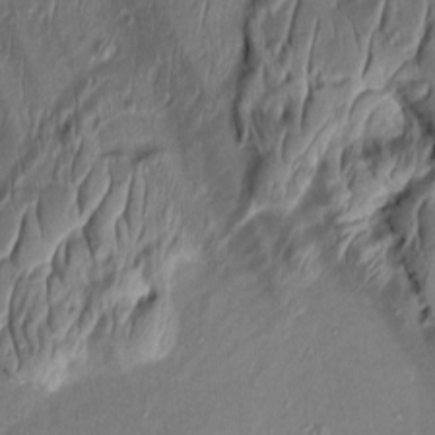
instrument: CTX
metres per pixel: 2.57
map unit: Aa
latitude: 8.7246
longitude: -131.8017
